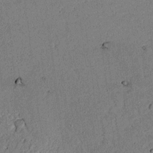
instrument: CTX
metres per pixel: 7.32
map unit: lAvf
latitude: 5.3482
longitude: 168.1416
